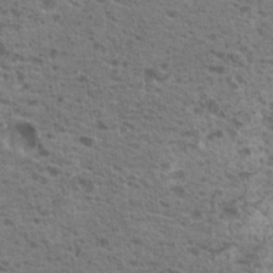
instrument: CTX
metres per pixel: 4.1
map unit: Nhu
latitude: 19.3859
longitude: -31.8017
